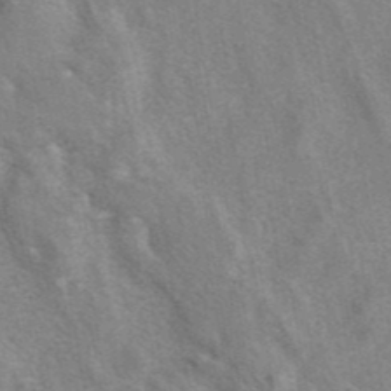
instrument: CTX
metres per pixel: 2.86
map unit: eAb
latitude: 41.3103
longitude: 106.7086
